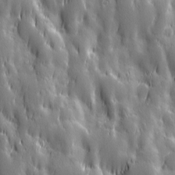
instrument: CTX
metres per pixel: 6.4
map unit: Ave
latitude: 12.8569
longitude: -104.7813
